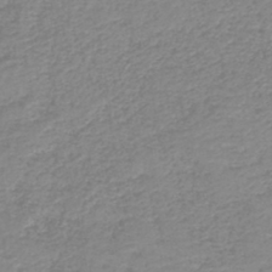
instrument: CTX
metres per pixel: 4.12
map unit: HNb
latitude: -40.3873
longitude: 49.7289
